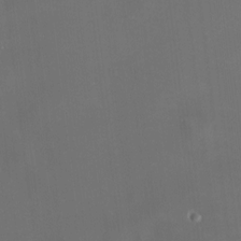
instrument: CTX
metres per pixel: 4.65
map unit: HNhu
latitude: 6.8569
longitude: 8.9164
